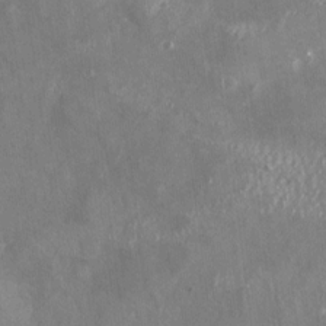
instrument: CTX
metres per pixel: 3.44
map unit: Nhu
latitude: -25.1809
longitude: -56.8191
